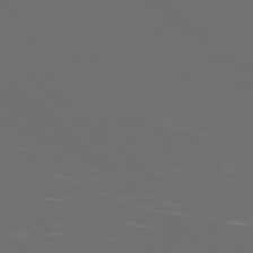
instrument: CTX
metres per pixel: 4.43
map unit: Ap
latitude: -77.5021
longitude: -81.2348
